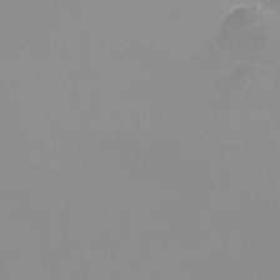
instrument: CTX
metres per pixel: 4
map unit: Nve
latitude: -57.4454
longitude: 59.8044
